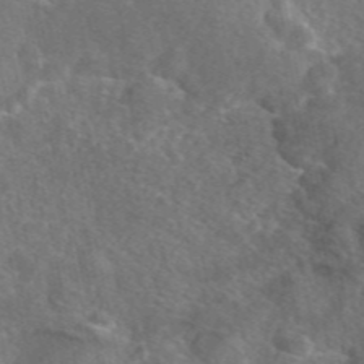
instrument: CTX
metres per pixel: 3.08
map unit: eAb
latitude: 47.1215
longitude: 110.2361
